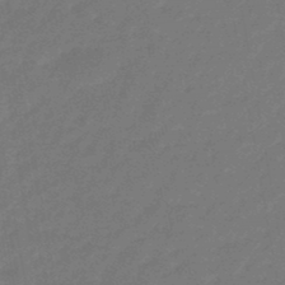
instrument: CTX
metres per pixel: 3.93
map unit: eHb
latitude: -46.5951
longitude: 82.0283
